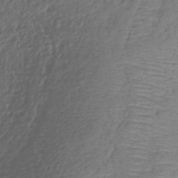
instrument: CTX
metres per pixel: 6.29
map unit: lHb
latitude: -37.1998
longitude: 68.1416
